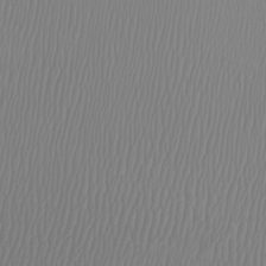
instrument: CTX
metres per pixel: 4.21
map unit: Htu
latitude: -6.9730
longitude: -70.4790
